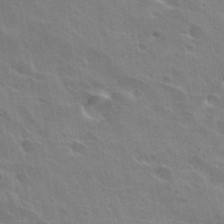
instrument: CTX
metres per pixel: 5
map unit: Hto
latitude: 32.0633
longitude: -40.9513
